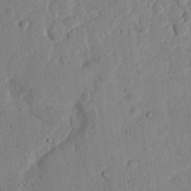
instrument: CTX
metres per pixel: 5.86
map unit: eHh
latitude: 24.7624
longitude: -80.8569
